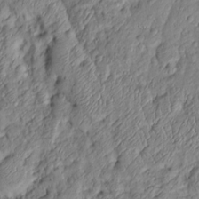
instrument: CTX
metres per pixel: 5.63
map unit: Htu
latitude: -6.1794
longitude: 155.7288
